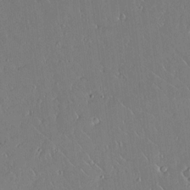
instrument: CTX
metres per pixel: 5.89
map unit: Aa
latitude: 12.7813
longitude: -126.8947
